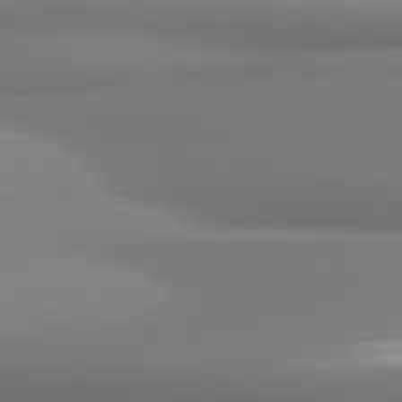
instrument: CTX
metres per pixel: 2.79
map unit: lApd
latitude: 81.3293
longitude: 176.5007
